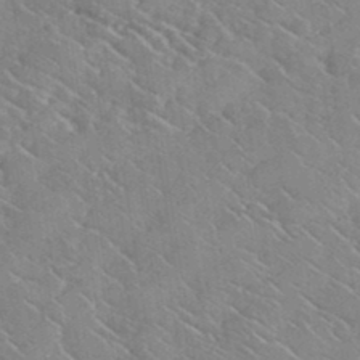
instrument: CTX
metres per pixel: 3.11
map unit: lHvf
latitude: 37.1781
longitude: -91.5371
